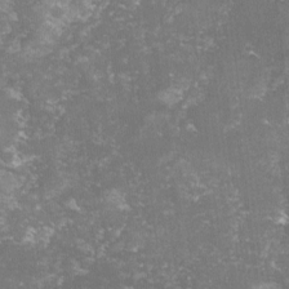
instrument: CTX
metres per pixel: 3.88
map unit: lHvf
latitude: -14.7841
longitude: -98.8757
